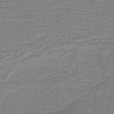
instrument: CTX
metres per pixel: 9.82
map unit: lHb
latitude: -41.5966
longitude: 52.9730
